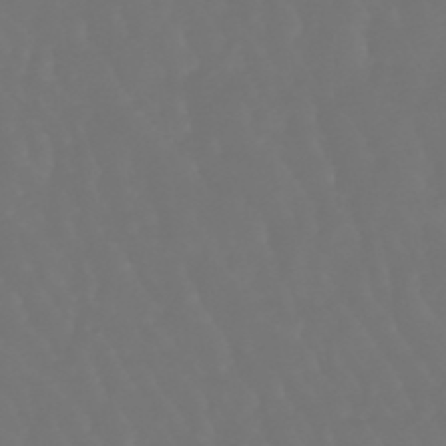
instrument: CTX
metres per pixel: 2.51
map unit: lHb
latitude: -47.2376
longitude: 79.5777
